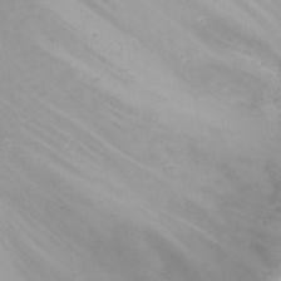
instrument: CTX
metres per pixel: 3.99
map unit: Nhu
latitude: 23.2159
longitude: -62.2145
